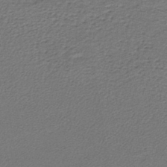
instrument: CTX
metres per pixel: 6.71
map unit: lHb
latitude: -40.5196
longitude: 62.3873
